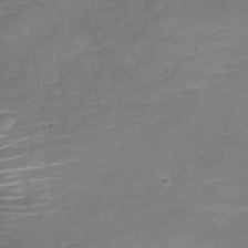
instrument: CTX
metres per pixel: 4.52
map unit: Nhu
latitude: -19.6344
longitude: -56.4978
